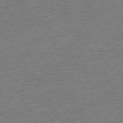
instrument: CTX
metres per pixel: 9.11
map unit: Ap
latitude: -72.6140
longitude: -69.5371
